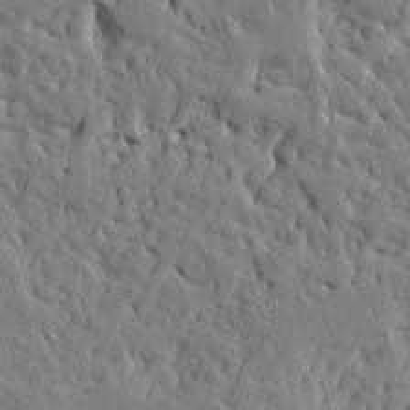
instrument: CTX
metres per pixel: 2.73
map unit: Aa
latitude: 15.5938
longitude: -140.9324
